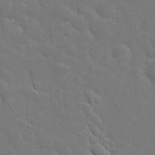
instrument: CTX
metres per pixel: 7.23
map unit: eHh
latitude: 19.8394
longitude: -62.2712
